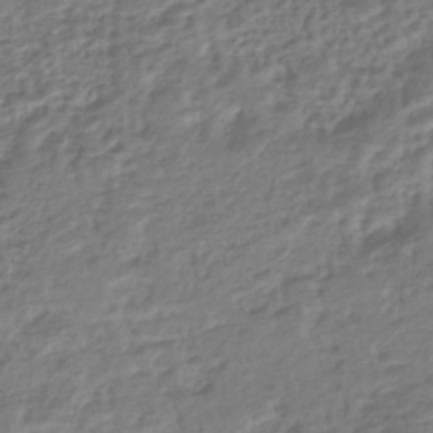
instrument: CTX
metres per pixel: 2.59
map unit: HNhu
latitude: -44.4818
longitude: 102.9164
